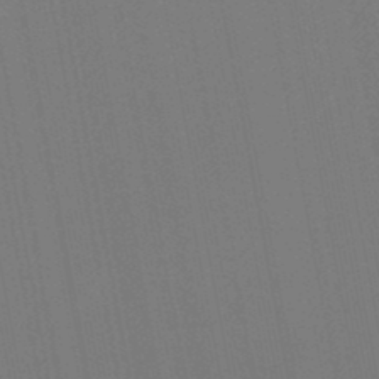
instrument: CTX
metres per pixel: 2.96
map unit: lHb
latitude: -47.2943
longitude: 71.7856
